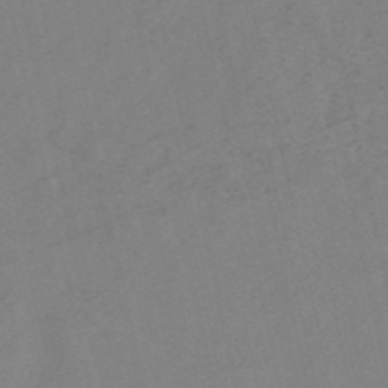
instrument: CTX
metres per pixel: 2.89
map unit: HNb
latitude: -53.9556
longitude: -42.2523
